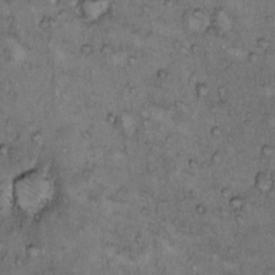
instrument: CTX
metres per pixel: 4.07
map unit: Hto
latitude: 9.6883
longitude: -58.2523
